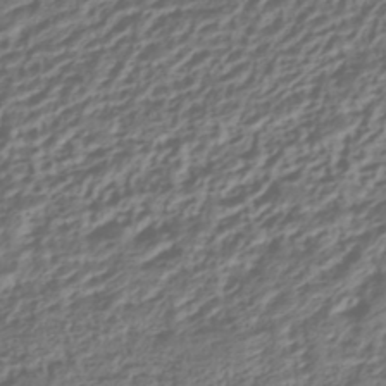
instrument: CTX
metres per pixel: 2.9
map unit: HNhu
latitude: -42.4817
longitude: 107.2943
